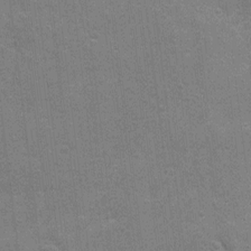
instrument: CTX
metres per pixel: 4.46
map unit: Nhu
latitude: 4.7435
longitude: -25.4048
